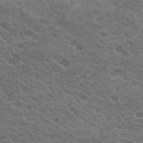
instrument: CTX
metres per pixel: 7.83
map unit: Hto
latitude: 22.6868
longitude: -37.9339
